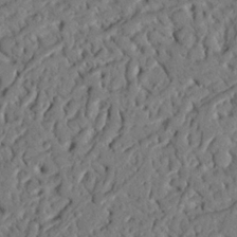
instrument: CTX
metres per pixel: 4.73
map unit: Nhu
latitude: 20.3845
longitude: -77.6316
